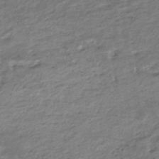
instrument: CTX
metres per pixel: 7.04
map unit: HNhu
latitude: -44.2362
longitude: 102.3306
